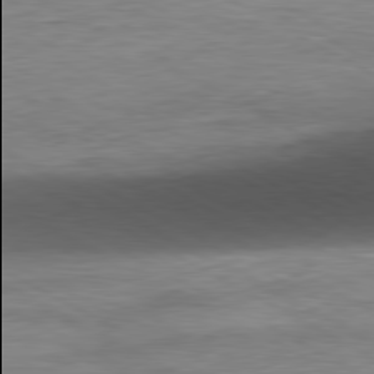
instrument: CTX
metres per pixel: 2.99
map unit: Ap
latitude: -81.1998
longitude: -77.9906
